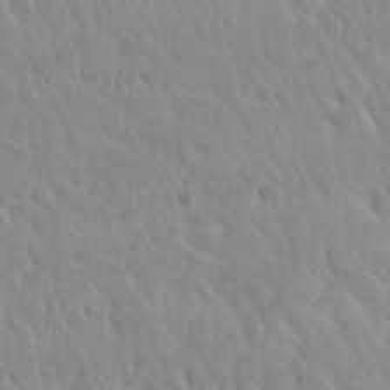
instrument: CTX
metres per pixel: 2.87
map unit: Nhu
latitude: 29.4993
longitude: -55.7072
